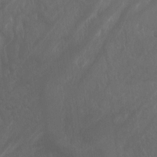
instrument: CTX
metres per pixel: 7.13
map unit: Aa
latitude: -7.9556
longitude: -78.8380
